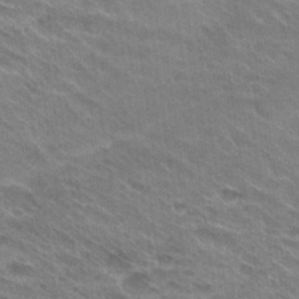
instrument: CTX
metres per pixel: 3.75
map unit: Hto
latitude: 30.3090
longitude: -43.0647
